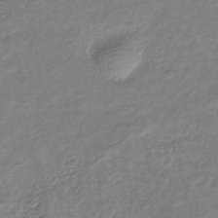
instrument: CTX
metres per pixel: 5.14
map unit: eHb
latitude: -35.0486
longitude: 80.1228
